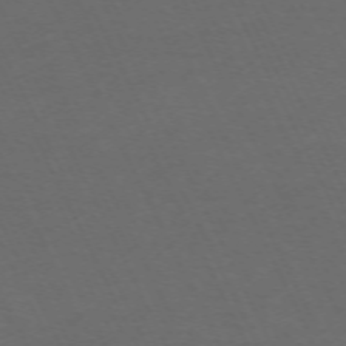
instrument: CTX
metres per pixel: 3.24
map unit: Hpe
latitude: -71.1431
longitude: 16.3307
